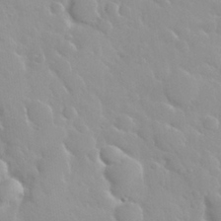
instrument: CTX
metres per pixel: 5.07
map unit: Nhu
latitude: 29.9717
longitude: -55.8583
